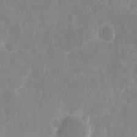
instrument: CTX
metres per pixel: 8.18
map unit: eHh
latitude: 14.9514
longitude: -72.7625
